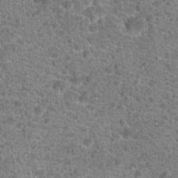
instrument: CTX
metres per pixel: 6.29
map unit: Hto
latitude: 19.8205
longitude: -42.7435
